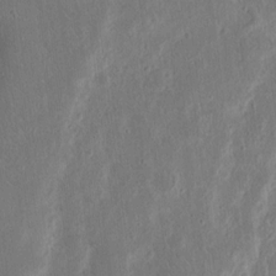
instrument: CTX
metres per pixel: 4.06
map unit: Ht
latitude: 12.2145
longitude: -75.1592
